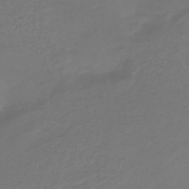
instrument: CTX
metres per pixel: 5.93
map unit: HNhu
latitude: -46.1417
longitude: 92.0472
